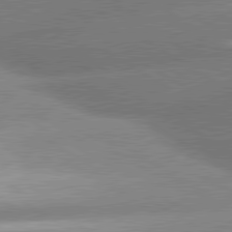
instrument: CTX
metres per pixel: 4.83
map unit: lApd
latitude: 80.3278
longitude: -154.6490
